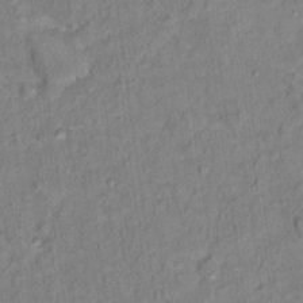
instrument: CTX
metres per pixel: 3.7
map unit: Hto
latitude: 13.5182
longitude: -37.6127
